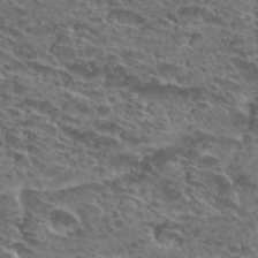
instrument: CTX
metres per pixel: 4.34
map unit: Hto
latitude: 28.9891
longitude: -39.0647
